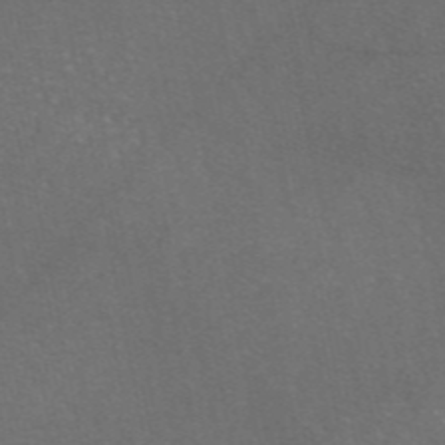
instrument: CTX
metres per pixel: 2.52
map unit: eAb
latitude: 47.0648
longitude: 116.1227
